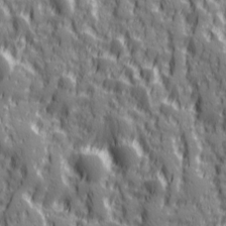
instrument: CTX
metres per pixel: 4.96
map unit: Ave
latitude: 20.0444
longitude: -132.9514
